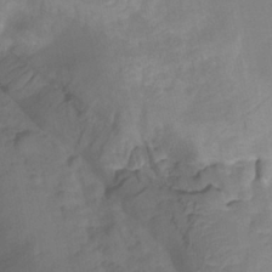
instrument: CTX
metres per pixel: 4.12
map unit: HNhu
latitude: -27.1620
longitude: 74.4629
